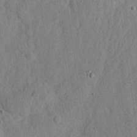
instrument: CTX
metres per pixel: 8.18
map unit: eHh
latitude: 24.0633
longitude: -80.1956
